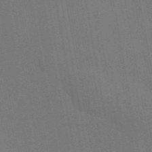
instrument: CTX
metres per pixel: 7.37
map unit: eAb
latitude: 46.3468
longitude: 122.1984
